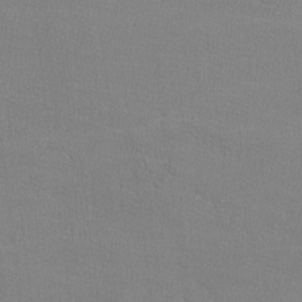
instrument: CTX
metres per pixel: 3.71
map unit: lHvf
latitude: -12.5952
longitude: -101.7639
